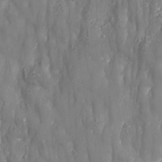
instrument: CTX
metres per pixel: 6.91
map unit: Nhe
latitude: -37.3131
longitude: 138.3118
